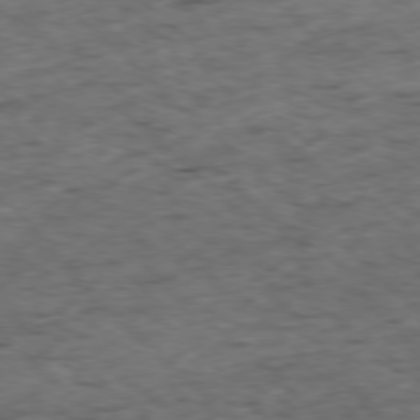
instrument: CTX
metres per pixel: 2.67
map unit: Ap
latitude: -78.2172
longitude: -60.8758
